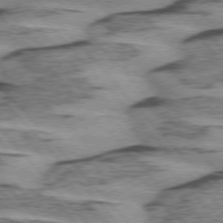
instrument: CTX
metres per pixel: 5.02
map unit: lApd
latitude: 75.1592
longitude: -78.2523
